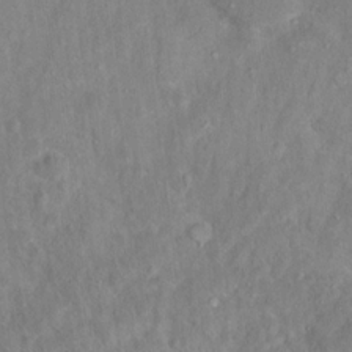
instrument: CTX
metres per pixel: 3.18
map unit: Hto
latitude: 14.1956
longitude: -37.6316
